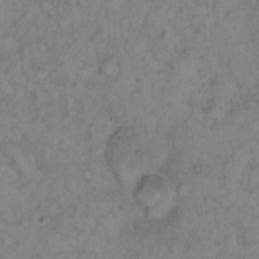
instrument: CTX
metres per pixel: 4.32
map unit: eHh
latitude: 16.6491
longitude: -63.7261
